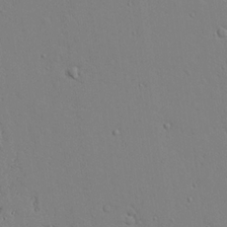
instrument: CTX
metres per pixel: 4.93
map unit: lAvf
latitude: 24.3278
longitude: -109.9339
